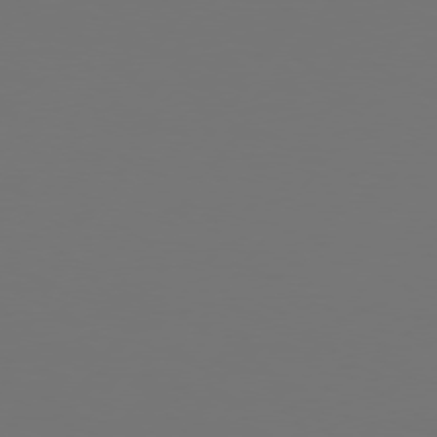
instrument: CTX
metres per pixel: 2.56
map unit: Hpe
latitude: 75.0458
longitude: -130.0633
